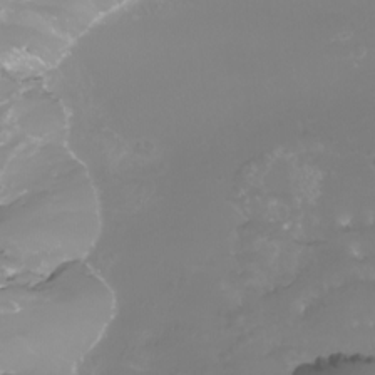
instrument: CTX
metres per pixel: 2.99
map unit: Nhu
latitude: -10.5574
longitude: -68.5357
